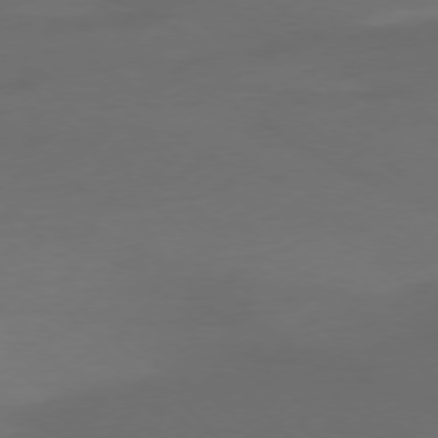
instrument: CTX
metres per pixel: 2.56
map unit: Ap
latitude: -77.4454
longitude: -68.4601
